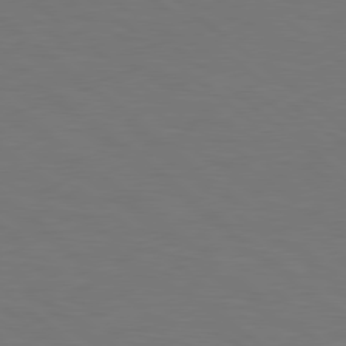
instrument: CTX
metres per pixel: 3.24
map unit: lApd
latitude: 78.6869
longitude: -176.8191
